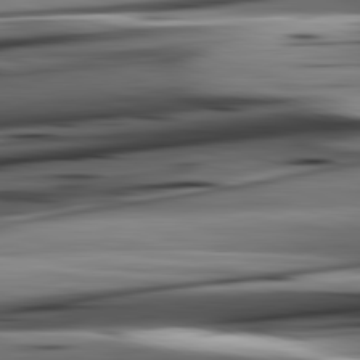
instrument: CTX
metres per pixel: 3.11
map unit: lApd
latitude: 82.5545
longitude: 151.8422
